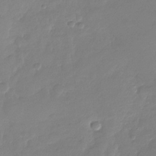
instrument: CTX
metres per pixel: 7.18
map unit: Nhu
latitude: -28.6896
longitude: -61.4237
